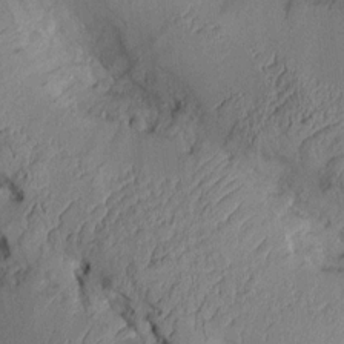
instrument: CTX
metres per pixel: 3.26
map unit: Aa
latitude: 9.4427
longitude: -128.1011
